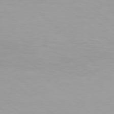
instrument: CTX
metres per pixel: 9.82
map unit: Hpe
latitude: 78.0822
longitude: -134.2522
